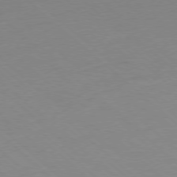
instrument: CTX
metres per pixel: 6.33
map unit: Ap
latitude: -78.3117
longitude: -57.5371
